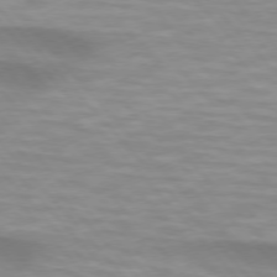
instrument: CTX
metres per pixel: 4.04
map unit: lApd
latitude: 74.6491
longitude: -61.2159
